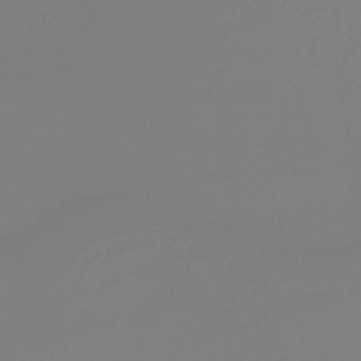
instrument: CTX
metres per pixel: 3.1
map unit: lHb
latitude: -42.5195
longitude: 75.8612
